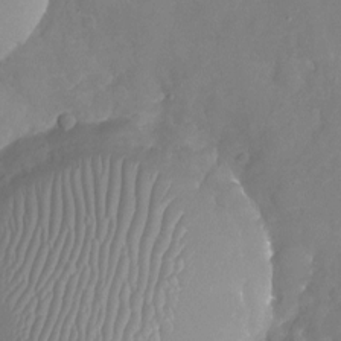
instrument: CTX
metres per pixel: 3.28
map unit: Nhu
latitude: -20.0661
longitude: -58.2145
